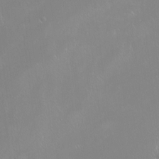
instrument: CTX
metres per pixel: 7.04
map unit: Htu
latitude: -16.0850
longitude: -46.7813
